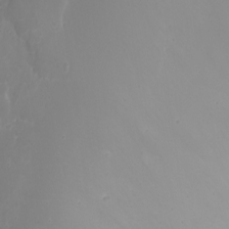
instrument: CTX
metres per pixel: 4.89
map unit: Nhu
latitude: -4.4251
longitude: -73.8962
